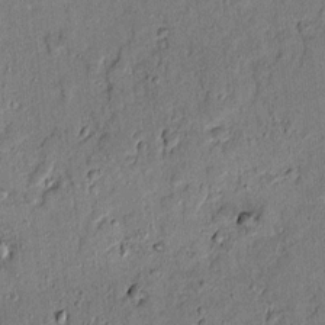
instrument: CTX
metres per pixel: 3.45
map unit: lAvf
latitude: 5.8961
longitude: 168.5006
